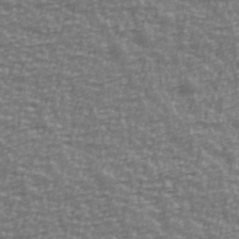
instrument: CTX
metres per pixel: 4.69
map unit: Ave
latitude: 40.9702
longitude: -113.6127
